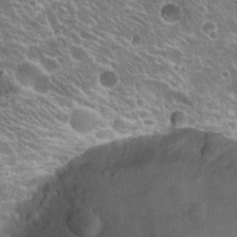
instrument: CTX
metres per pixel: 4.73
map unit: Hto
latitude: 21.7828
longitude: -32.8380
